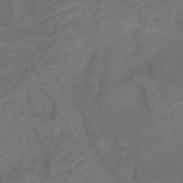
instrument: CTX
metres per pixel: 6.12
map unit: Ht
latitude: -3.0675
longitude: -61.3292
